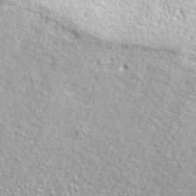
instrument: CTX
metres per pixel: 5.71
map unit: ANa
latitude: 37.1214
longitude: 14.2362
